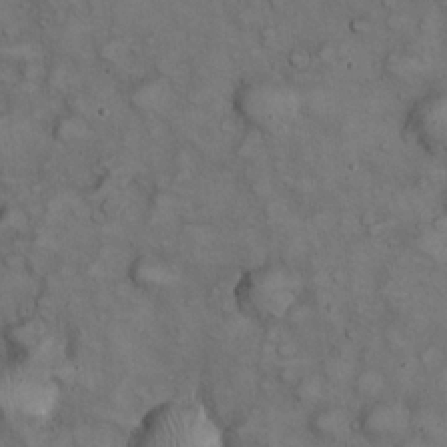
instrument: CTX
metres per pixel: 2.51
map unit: eHh
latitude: 22.8002
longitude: -60.0822
